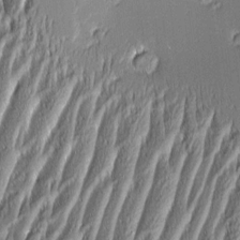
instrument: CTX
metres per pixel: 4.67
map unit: Aa
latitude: 8.4979
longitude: -131.9717
